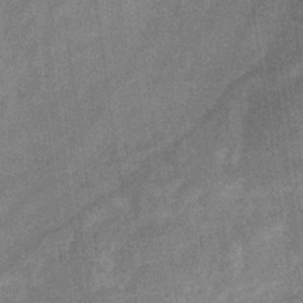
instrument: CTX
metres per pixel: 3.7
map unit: eHb
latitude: -31.1998
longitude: 74.3307
